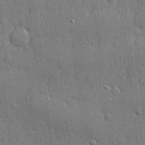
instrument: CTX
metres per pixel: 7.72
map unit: eHh
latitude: 5.4993
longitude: -75.3860
